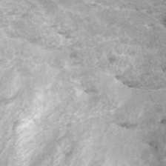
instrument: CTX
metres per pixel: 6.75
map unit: ANa
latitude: 45.0269
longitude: 29.6911
